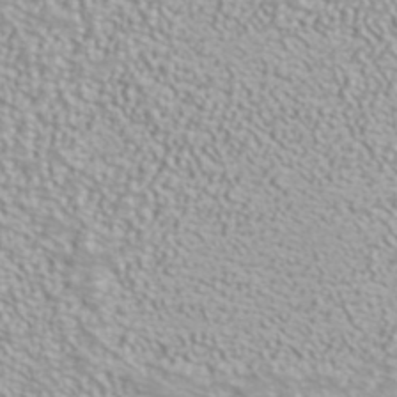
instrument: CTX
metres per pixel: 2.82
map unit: ANa
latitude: 39.9339
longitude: 23.6344
